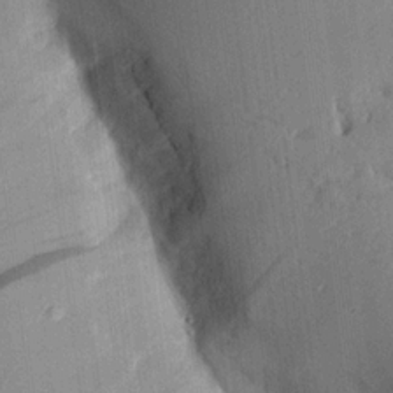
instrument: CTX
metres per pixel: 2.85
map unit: Aa
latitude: 16.4979
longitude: -148.1767
